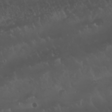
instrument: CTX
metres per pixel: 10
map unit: Nhu
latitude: 22.8191
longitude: -63.9717
